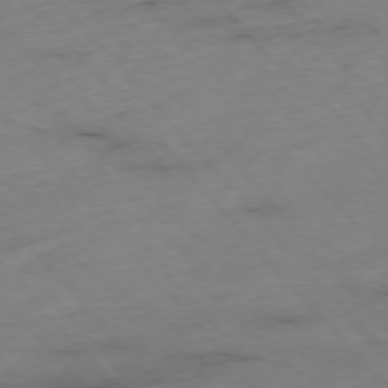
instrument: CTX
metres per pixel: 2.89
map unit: Hpe
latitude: -76.3684
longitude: -17.6505
